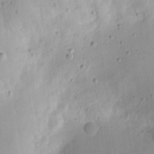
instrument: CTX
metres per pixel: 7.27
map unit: eHh
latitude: 7.0269
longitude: -72.1011
